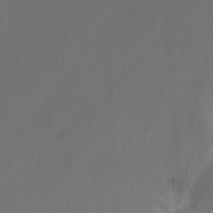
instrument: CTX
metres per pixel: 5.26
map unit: Nhu
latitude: -8.9353
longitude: -44.0444
